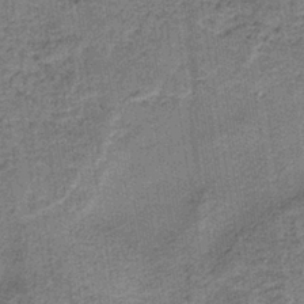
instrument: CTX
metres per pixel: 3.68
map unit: HNb
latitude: -36.4251
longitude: 54.2362
